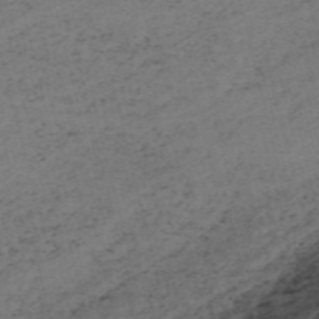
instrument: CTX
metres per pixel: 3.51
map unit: HNb
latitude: -54.8597
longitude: -46.4223
